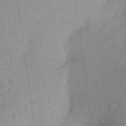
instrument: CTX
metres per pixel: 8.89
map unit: Aa
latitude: 25.0836
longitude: -145.2915
